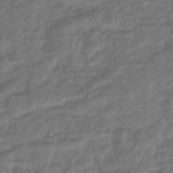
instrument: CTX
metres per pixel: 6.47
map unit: eHb
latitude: -43.1053
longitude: 81.9556
